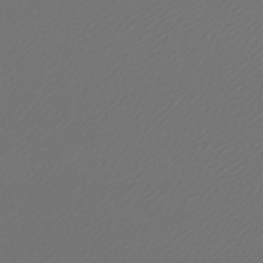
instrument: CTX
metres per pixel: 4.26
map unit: lHb
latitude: -43.9178
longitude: 64.9731
